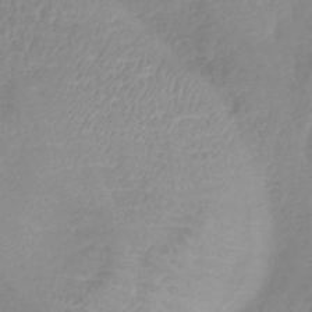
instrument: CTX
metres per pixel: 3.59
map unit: lHb
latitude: -41.2376
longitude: 75.2376
